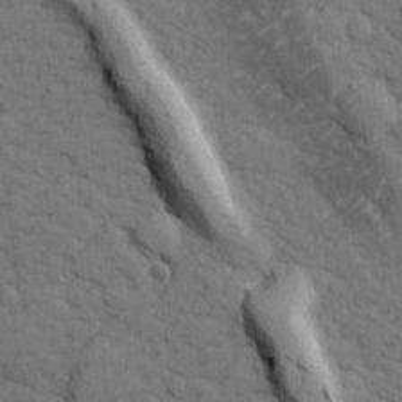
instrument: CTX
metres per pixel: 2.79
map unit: lHvf
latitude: 26.4223
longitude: 142.9730
